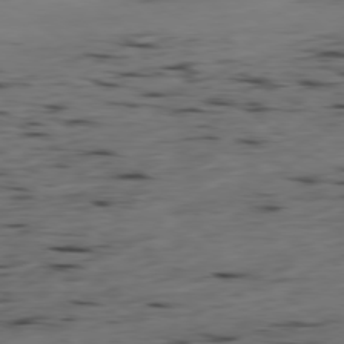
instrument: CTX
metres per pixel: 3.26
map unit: Hpe
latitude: -79.0297
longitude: 13.8611
